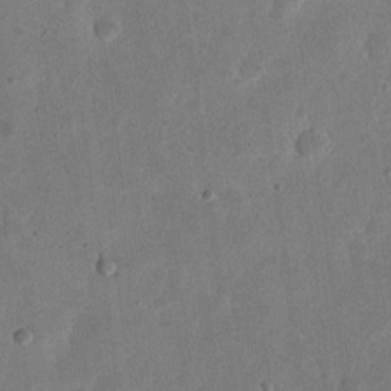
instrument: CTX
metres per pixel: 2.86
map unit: eHh
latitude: 21.1026
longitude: -69.1214
